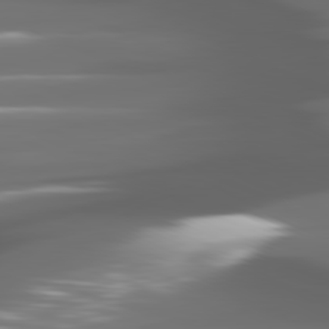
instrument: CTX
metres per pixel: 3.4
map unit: lApd
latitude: 80.9136
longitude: -141.6882
